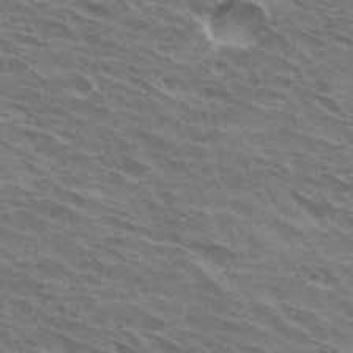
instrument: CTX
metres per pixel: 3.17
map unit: Hto
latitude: 31.3293
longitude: -41.3859
